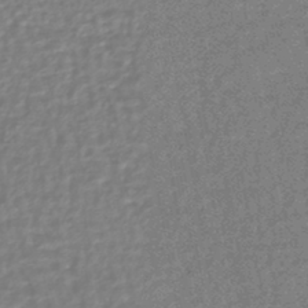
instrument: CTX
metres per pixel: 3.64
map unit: HNhu
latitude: -44.5196
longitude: 99.2187
